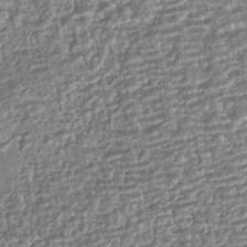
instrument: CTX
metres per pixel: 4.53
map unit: HNhu
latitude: -43.3698
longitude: 98.9730
